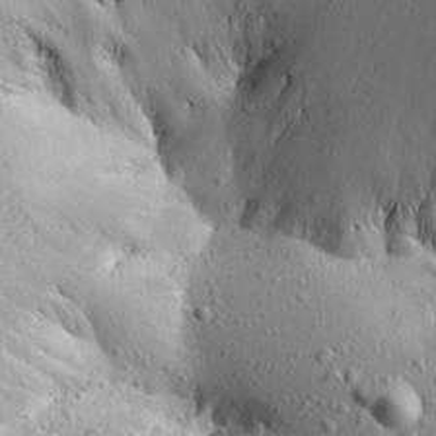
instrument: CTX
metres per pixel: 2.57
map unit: Aa
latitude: 20.1578
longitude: -148.1200
